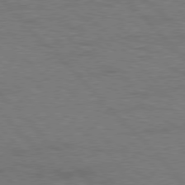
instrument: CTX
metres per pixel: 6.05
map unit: Hpe
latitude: 77.0269
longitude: -151.1403
